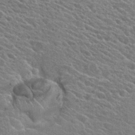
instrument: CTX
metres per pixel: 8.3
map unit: Hto
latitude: 25.3859
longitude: -40.6490
